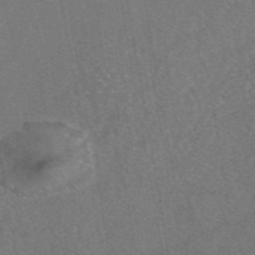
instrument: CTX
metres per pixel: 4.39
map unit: eAb
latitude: 46.9514
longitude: 106.8786
